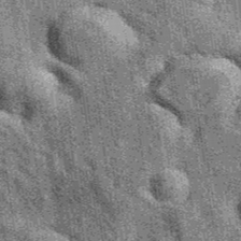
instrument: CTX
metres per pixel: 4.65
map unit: eAb
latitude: 39.4993
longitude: 107.6155
